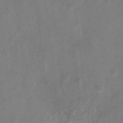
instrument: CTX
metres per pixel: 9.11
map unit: Nhu
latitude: 0.9136
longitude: -15.1215
